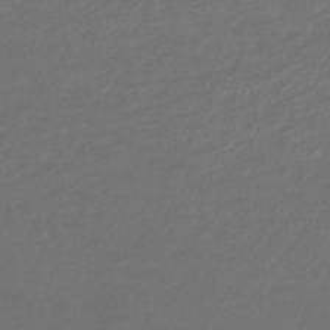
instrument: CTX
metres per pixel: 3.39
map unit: lHb
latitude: -43.0297
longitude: 67.8611
